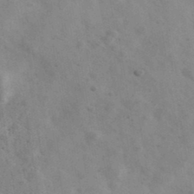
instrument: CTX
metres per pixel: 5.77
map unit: Ave
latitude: 39.1592
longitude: -107.5749
